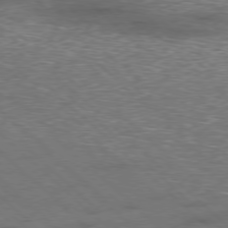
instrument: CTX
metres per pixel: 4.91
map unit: Hpe
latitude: -78.1416
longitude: 15.5022
